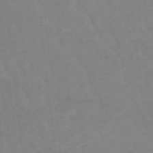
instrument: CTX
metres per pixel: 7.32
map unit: lHb
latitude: -48.4251
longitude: 83.7855
